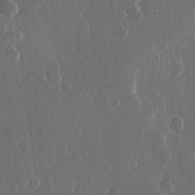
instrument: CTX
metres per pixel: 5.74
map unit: Hve
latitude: 22.5168
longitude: 148.2173
